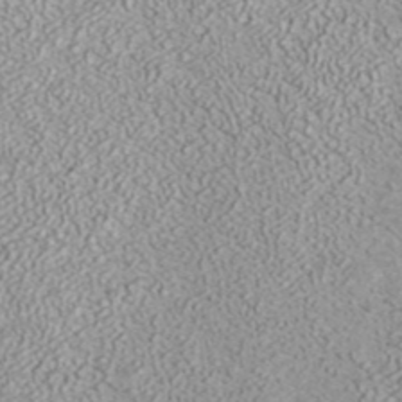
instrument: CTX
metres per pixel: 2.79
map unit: ANa
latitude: 37.7450
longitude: 17.8423
